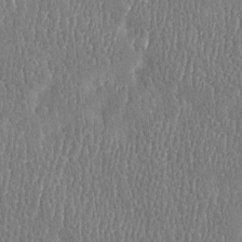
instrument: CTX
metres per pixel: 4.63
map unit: Htu
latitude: -4.5007
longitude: 175.9556
